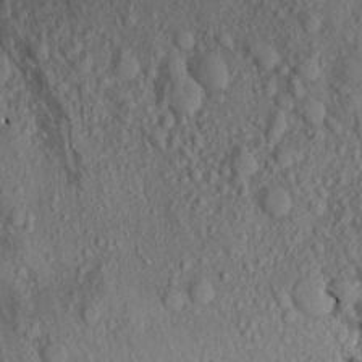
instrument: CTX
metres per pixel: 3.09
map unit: Aa
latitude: 16.7057
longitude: -145.9717
